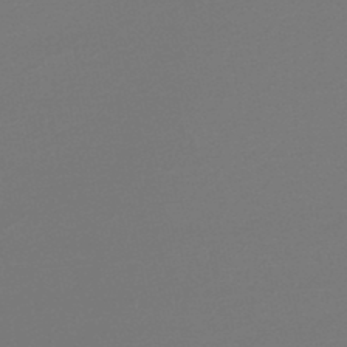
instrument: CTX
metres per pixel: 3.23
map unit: lHb
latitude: -47.3320
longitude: 66.6329
